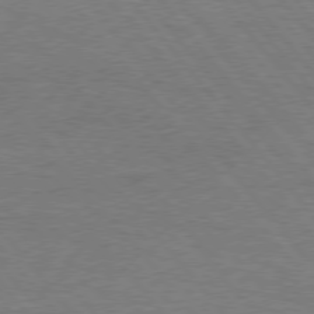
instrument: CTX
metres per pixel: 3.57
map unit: Hpe
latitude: 75.9717
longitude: -151.3292
